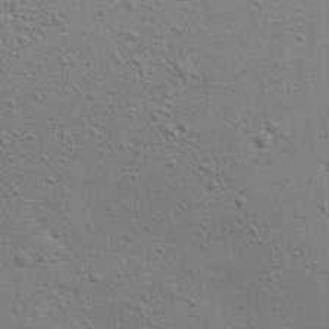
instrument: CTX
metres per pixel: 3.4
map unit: Ave
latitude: 17.2915
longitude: -139.1025
